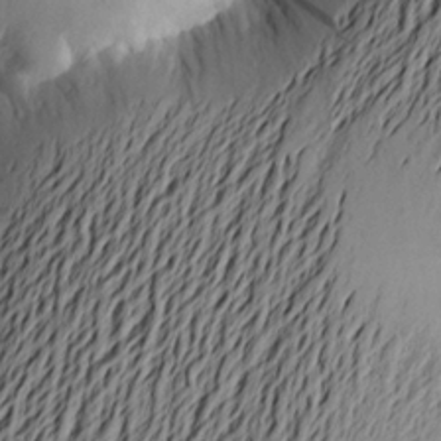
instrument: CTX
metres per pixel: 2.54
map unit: Aa
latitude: 22.6301
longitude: -149.0647
